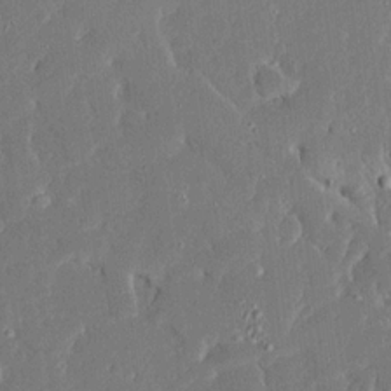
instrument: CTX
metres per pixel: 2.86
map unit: Ave
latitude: 15.8773
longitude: -140.1955
